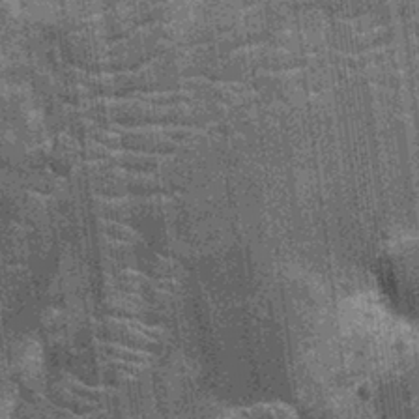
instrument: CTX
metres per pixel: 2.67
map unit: Nhu
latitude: -12.6519
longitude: -22.4034
